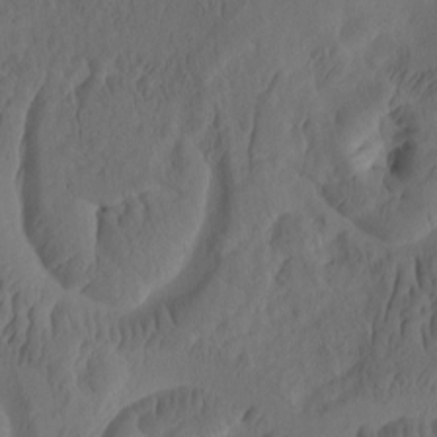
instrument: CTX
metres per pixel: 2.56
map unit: eHh
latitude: -1.6911
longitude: 15.3699
